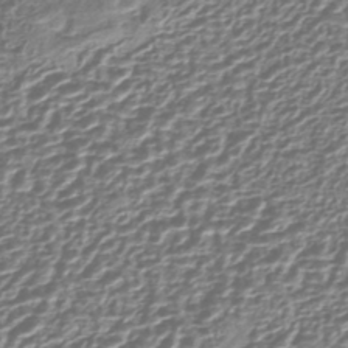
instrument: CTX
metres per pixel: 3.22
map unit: lHb
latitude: -42.1794
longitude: 64.7086
